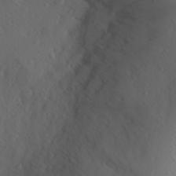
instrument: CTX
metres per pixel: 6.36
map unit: Aa
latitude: 25.5182
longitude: -146.3279
